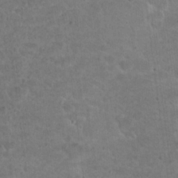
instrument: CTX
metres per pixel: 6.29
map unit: Hto
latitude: 17.0647
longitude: -34.7624
